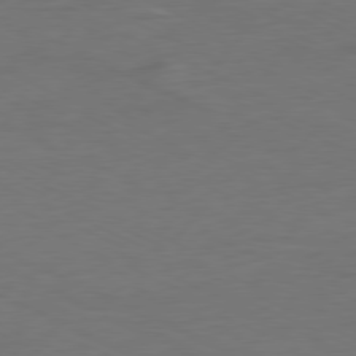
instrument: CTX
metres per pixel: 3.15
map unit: Ap
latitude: -80.2362
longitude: -92.6679
